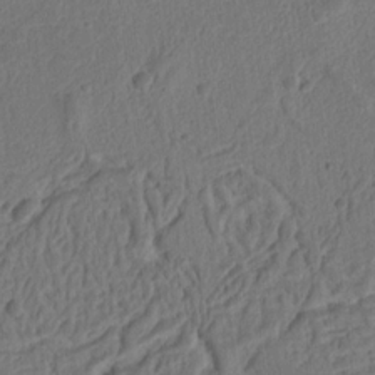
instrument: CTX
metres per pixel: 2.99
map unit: Ht
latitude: 10.0633
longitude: -75.0647
